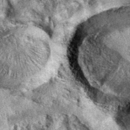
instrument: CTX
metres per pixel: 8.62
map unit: eAb
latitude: 37.4804
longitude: 108.6518
